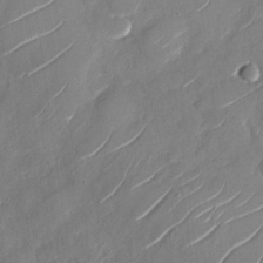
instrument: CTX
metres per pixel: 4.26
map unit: Nhu
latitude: -28.5574
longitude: -73.0459
